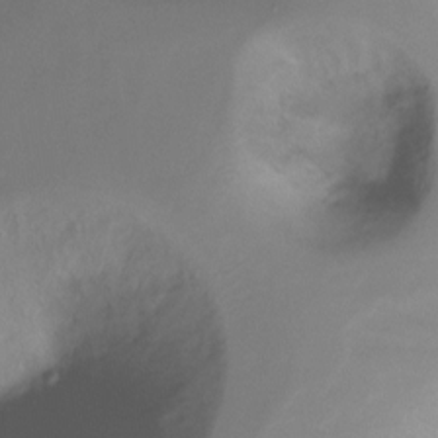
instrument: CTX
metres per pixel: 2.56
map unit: Ht
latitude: -16.5385
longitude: -44.9513
